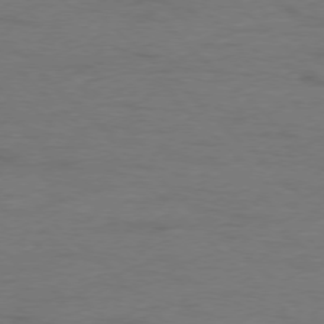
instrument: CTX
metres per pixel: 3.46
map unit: Ap
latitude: -77.5966
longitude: -88.4979
